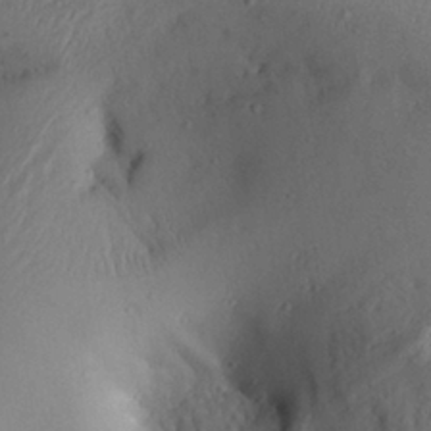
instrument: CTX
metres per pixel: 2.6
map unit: Aa
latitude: 29.7449
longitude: -133.8961
